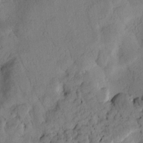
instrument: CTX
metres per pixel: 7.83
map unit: Htu
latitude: 2.9136
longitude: 177.8989
